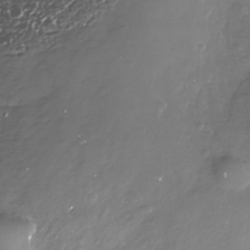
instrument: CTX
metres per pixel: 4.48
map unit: Nhe
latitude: -33.1809
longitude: -88.8002
